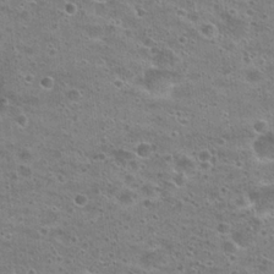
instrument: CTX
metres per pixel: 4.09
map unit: Hto
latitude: 22.8569
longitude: -49.1214
